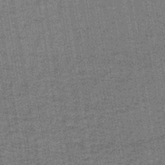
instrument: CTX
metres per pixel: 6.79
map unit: lHb
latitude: -42.7085
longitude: 55.1053
